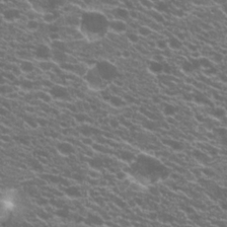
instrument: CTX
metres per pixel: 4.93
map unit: Hto
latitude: 21.0459
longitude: -35.0269
